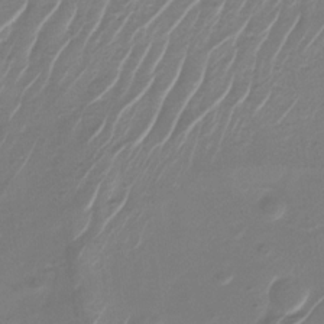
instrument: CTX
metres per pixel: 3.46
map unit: Nhu
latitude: -27.8611
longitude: -68.0255
